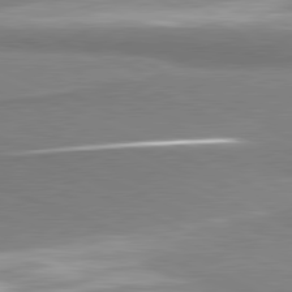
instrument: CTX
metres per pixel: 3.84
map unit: lApd
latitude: 81.2159
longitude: 165.5588
